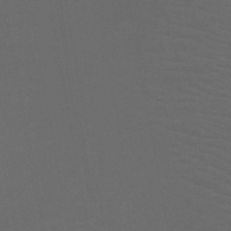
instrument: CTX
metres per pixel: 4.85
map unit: HNb
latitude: -50.3117
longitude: -45.9150
